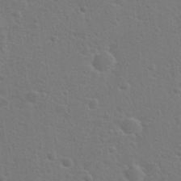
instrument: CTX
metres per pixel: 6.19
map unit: Hto
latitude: 22.7057
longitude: -47.5938
